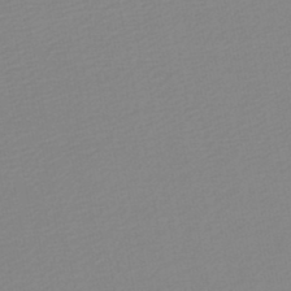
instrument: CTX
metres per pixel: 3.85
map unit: lHb
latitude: -46.5384
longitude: 57.1053
